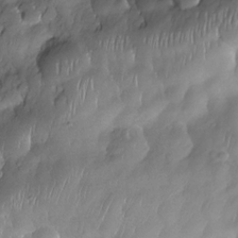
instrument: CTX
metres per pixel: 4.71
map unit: Nhe
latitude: -31.1620
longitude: -139.9717
